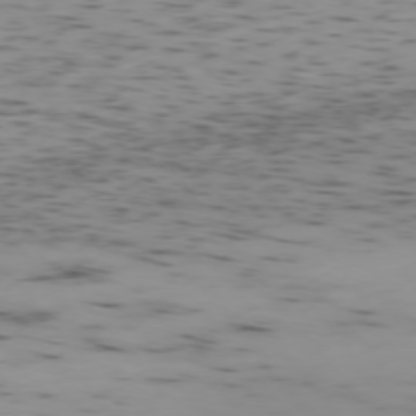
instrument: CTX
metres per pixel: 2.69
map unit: Ap
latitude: -75.2943
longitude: -79.5182
